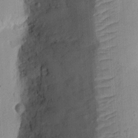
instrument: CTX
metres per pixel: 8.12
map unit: Ht
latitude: 11.2726
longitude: -74.0444
